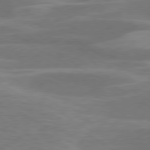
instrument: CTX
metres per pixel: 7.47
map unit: lApd
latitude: 79.7072
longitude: -123.5371
